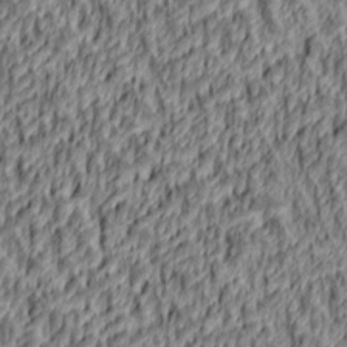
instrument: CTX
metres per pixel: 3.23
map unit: lAa
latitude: 4.7813
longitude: -114.9324
